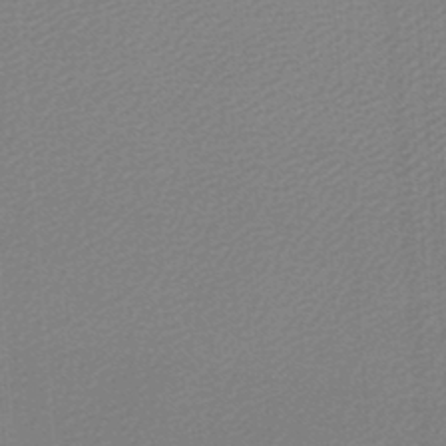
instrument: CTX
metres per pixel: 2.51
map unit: lHb
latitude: -46.9541
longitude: 63.8611
